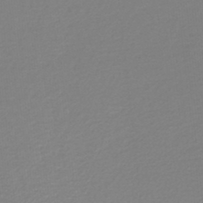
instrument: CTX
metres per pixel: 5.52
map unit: lHb
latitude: -46.4251
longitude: 65.2376
